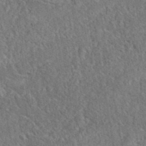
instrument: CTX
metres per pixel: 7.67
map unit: eAb
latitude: 38.2145
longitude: 112.1984
